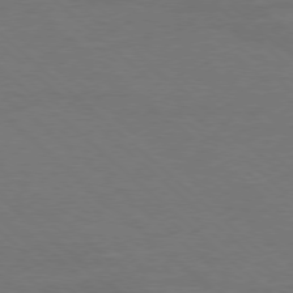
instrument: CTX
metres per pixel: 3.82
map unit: Ap
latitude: -78.6329
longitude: -86.4223
